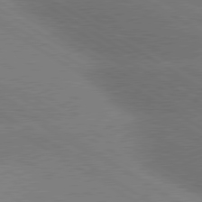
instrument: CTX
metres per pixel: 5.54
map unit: lApd
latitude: 79.8773
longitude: -152.6302
